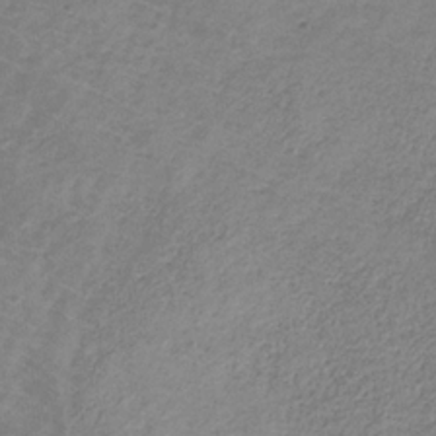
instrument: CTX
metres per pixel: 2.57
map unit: HNb
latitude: -32.2740
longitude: 61.7478
